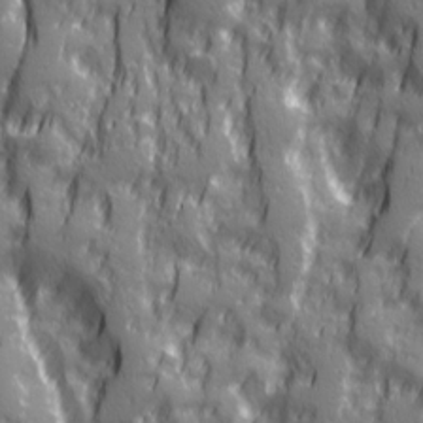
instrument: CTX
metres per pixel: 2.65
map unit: Ave
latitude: 20.3090
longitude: -132.8191
